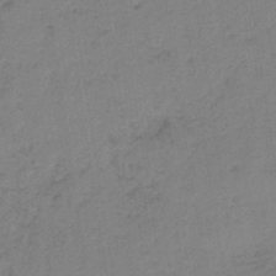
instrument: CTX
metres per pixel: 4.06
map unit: HNb
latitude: -34.6896
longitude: 54.5385
